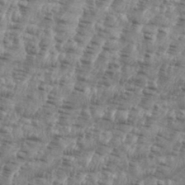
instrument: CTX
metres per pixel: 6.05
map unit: eHh
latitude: 35.5749
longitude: -136.5546
